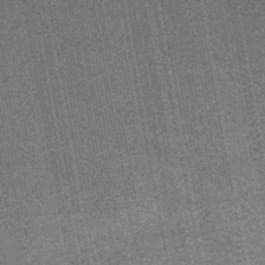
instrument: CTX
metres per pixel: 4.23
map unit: HNb
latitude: -48.7275
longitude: -38.6679
